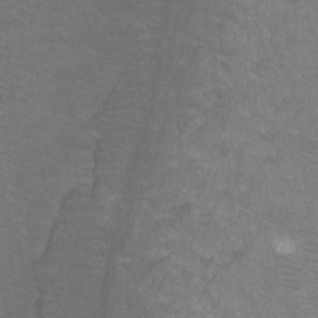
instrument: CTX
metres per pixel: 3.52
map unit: Ht
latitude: -9.5399
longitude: -38.4601
